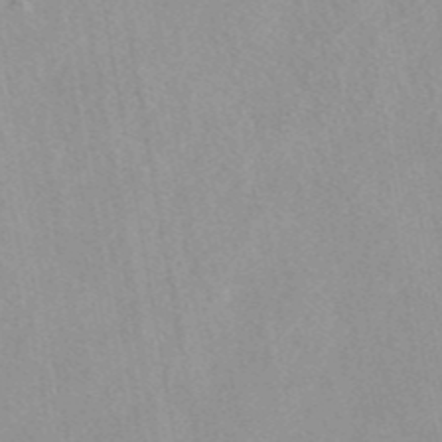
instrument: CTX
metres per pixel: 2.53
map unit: eAb
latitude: 44.3089
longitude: 115.7288
